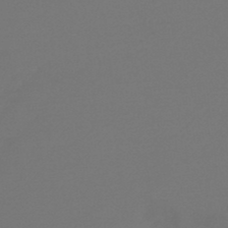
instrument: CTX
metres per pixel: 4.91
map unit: lHb
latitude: -47.4832
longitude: 65.7478
